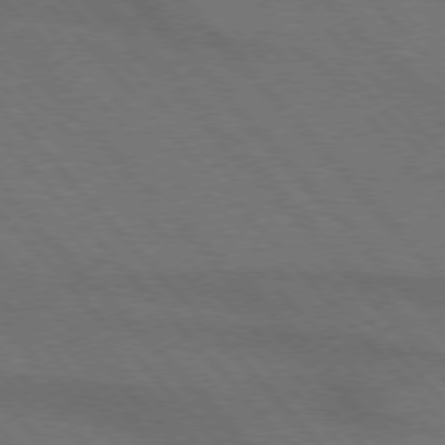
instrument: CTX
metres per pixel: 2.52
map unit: lApd
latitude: 75.2726
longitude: -81.5749
